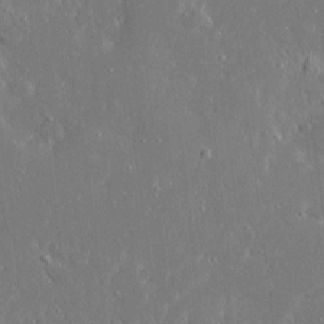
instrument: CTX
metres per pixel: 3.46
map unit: Ave
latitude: 17.1025
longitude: -140.5545
